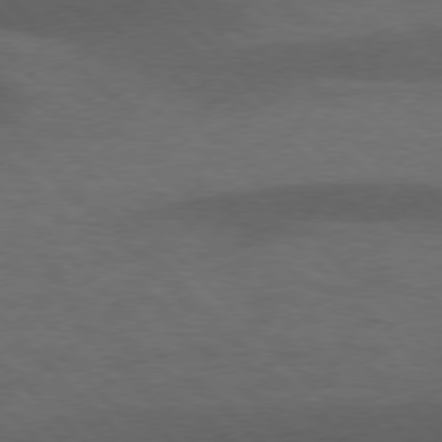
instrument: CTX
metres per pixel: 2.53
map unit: lApd
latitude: 76.7246
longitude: -60.1389
